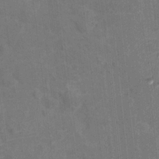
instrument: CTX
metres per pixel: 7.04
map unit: Hto
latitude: 15.0081
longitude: -39.4615
